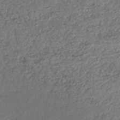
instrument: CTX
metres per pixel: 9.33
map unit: lHb
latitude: -37.0675
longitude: 68.3306
